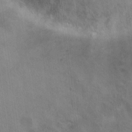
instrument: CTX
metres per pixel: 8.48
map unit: Nhu
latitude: 18.8947
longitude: -30.2523
